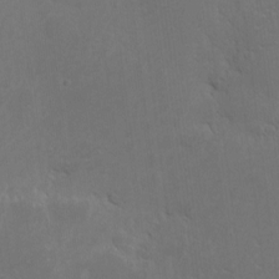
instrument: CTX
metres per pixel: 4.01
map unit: eHh
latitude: 2.4601
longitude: -78.6113
